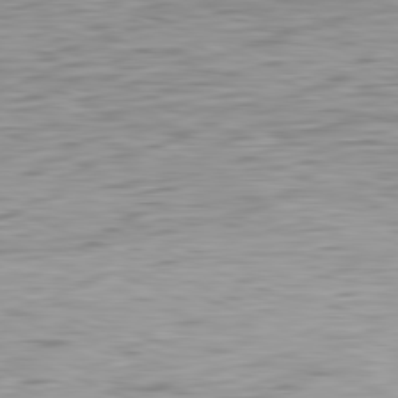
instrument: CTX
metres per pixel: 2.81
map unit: Ap
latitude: -82.0283
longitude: -75.8017
